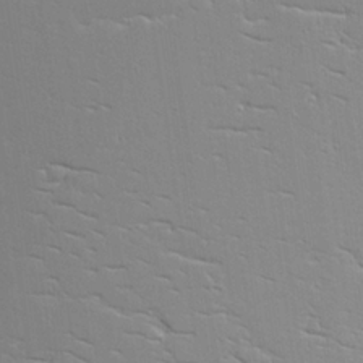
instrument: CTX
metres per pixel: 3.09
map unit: Aa
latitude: 17.6127
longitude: -126.1956
